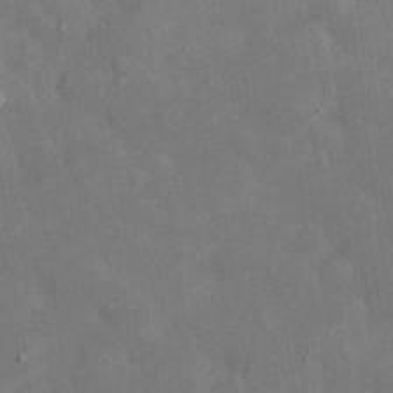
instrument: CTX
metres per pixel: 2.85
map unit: eHh
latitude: 29.5182
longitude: -78.8947
